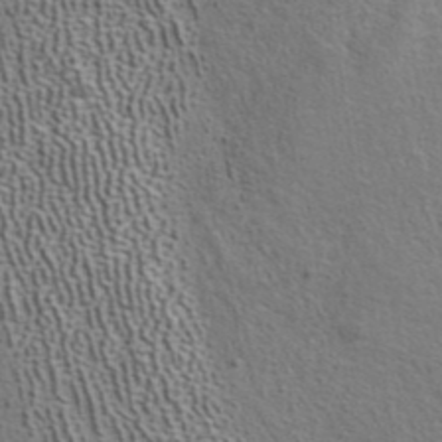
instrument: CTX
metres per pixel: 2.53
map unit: ANa
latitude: 39.6505
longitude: 22.4629
